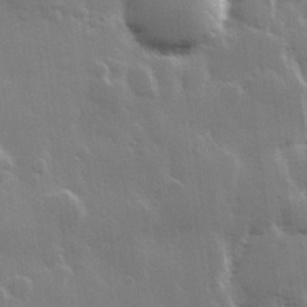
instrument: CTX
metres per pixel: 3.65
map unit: Hve
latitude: 28.1767
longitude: 148.4251
